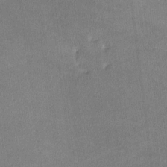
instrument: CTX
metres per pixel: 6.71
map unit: lHvf
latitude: -11.0109
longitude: -100.6868
